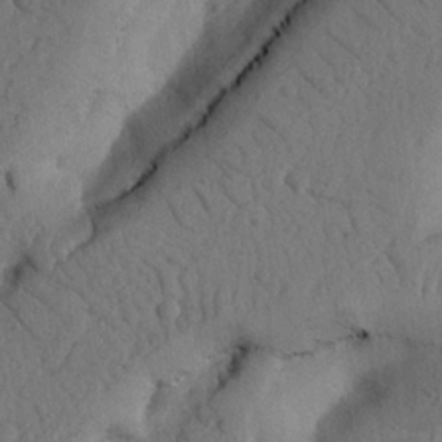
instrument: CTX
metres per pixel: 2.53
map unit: Nhu
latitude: 21.2726
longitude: -75.9339
